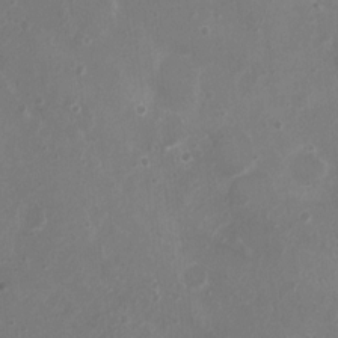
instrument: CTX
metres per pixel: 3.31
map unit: Nhu
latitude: 4.9703
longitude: -17.0270
